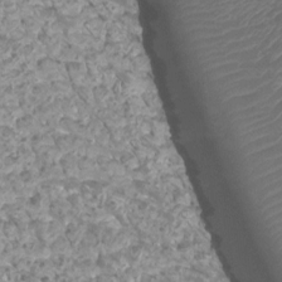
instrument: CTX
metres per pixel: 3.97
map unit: Htu
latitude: 3.4048
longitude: -21.3482
